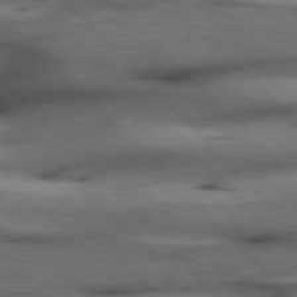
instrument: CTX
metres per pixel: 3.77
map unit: Hpe
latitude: 77.0458
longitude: -154.3845
